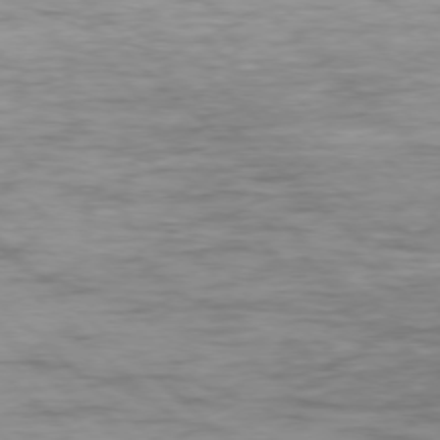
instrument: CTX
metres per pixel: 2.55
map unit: Ap
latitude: -77.3699
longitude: -93.7260
